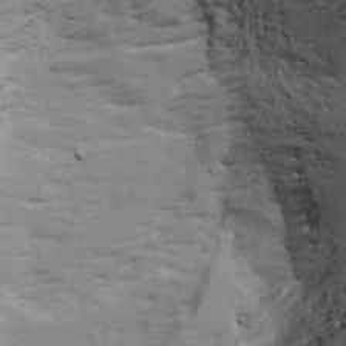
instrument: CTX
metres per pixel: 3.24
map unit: Ave
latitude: 22.4979
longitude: -132.6679
